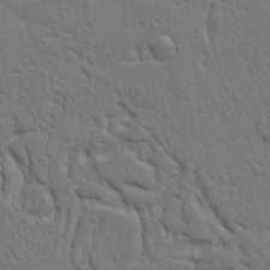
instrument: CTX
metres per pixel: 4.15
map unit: Ht
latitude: 9.8395
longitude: -76.4979
